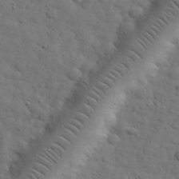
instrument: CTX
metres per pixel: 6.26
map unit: eHh
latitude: 30.8380
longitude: -69.1214
